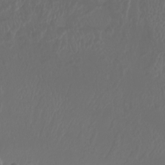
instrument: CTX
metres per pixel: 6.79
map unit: Nhu
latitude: -8.2739
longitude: -80.5168
